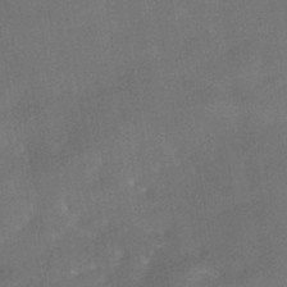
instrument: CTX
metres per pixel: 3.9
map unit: HNhu
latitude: -42.8596
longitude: 91.8990
